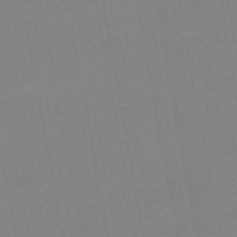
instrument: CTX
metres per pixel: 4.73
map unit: lHb
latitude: -48.9542
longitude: 75.5777
